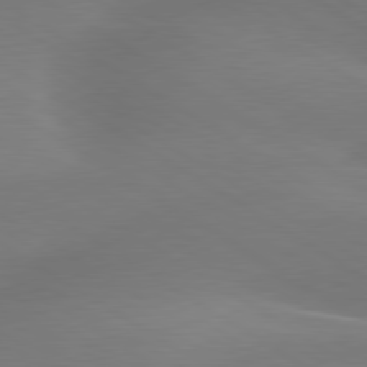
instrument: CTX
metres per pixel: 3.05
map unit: lApd
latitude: 79.8773
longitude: -135.2726
